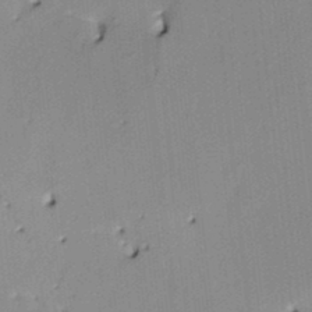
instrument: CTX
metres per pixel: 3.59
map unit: HNhu
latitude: 14.2334
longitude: 10.6519
